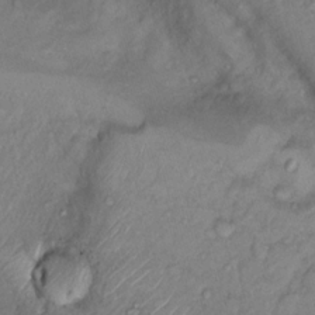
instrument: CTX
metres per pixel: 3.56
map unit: Nhu
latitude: 13.9339
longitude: -29.1214
